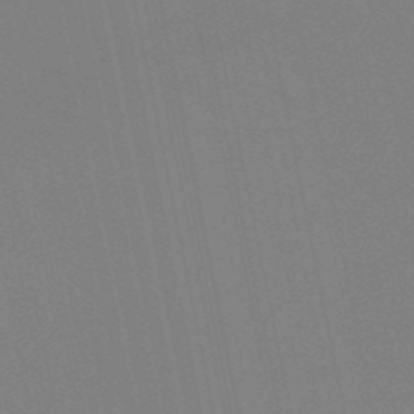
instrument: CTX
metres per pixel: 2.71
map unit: lHb
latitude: -49.3699
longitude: 75.4077
